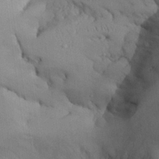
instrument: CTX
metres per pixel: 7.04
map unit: Aa
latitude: 25.9339
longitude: -129.3482
